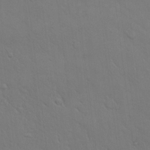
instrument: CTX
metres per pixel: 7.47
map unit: eHh
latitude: 18.0633
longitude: -62.8569
